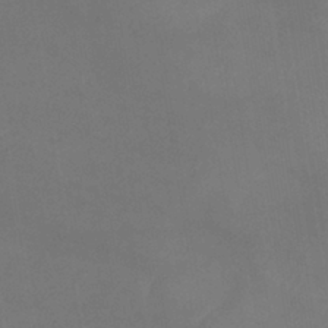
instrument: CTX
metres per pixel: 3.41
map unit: lHb
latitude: -39.8234
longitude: 75.8801
